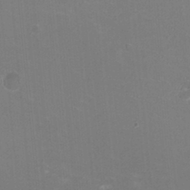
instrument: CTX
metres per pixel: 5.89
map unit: HNhu
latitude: -2.2361
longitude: -1.6694
